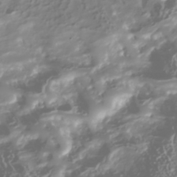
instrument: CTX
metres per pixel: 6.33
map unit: Nhu
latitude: -41.0108
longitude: -86.3278
